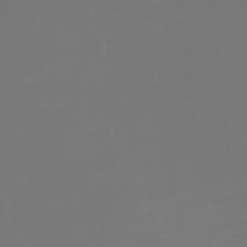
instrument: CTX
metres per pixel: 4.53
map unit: Nhu
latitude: -2.0849
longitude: -76.8947
